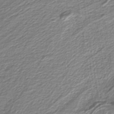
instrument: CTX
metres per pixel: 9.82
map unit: eAb
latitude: -39.6155
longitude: 52.3306
